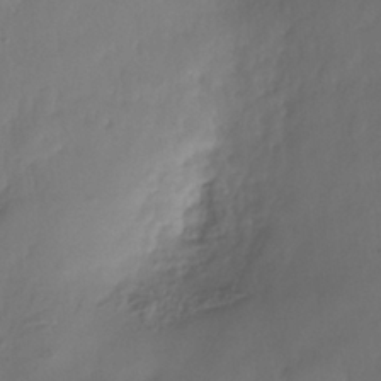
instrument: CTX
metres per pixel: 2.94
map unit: Nhe
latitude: -36.9163
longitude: -178.9892
